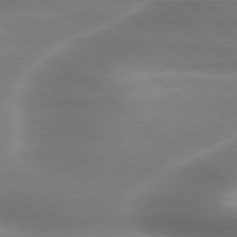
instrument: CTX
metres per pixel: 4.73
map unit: lApd
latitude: 79.7450
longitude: -118.1389
